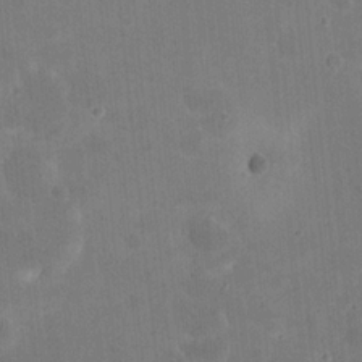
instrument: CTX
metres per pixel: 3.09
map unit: eHh
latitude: 21.4616
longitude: -63.3293
